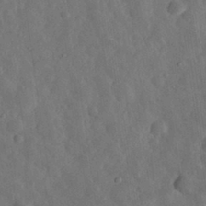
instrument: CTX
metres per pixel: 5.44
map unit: eHh
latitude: 31.9906
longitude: -78.3468
